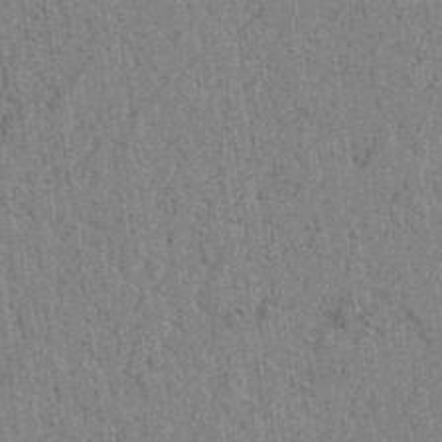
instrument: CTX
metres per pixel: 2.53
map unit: lAvf
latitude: 6.9703
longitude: 164.2740
